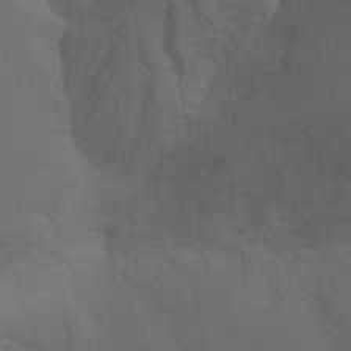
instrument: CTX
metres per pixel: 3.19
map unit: Nhu
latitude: -7.3132
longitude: -69.2348
